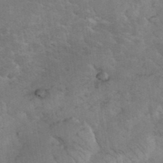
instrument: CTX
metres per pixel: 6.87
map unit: eHh
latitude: 36.1389
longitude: -67.7449
